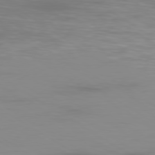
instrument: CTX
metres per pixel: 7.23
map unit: Ap
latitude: -79.6344
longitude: -93.2348
